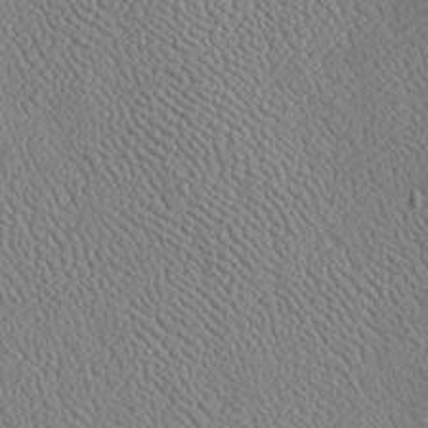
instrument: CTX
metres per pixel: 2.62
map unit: Htu
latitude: -6.7463
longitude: 155.5777
